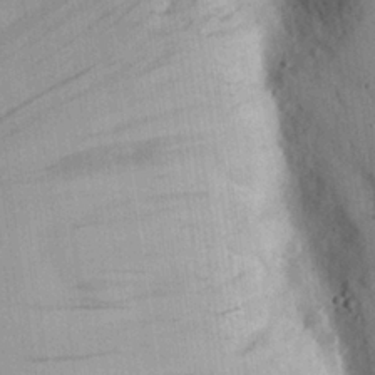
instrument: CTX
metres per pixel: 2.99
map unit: eHh
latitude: 26.9892
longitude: -76.6301
